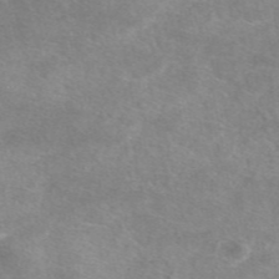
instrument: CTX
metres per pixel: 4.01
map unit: eAb
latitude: 48.1956
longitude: 123.1431
